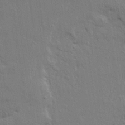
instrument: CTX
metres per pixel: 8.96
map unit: Ave
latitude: 22.3089
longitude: -130.3090
